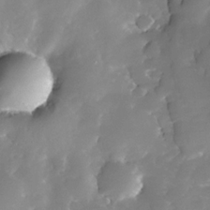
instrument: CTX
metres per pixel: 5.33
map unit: Nhe
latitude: -33.0865
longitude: -115.8772
